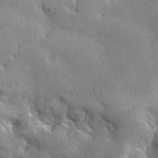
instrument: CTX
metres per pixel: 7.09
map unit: lHvf
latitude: 31.4238
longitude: -92.1955
